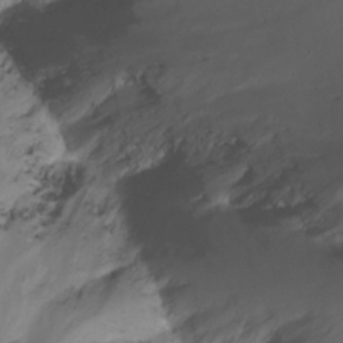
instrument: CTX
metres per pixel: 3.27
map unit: Nhu
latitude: -7.1431
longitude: -50.1955
